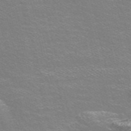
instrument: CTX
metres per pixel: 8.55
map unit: Nve
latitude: -56.8219
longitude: 52.8597
